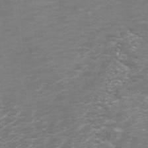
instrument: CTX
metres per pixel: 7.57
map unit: ANa
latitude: 44.2144
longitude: 22.5007
